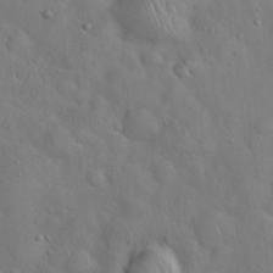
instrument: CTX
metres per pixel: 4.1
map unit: Hto
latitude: 18.5356
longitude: -53.6505
